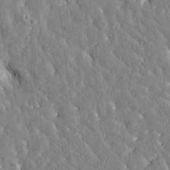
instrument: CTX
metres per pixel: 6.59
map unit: Htu
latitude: -3.4454
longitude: 175.9178
